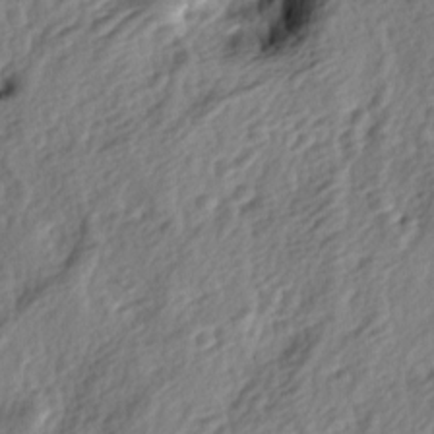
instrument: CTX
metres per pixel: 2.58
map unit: lAa
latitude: -4.2550
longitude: -123.1592
